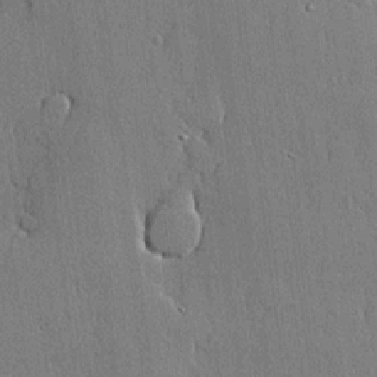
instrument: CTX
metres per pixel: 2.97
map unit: lHvf
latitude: 20.4601
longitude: 145.6722
